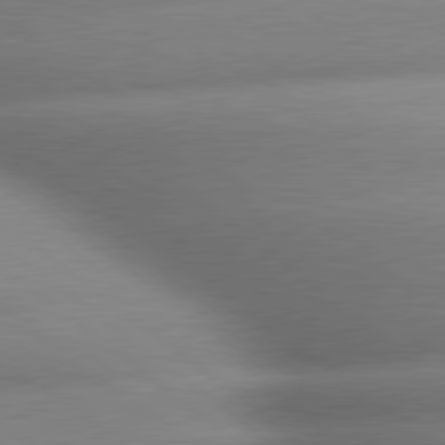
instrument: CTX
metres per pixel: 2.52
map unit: lApd
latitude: 79.9339
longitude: -163.8773
